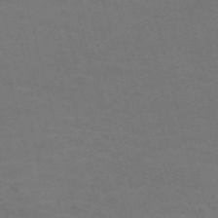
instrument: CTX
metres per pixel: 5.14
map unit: Nve
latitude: -59.1620
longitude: 63.5399
